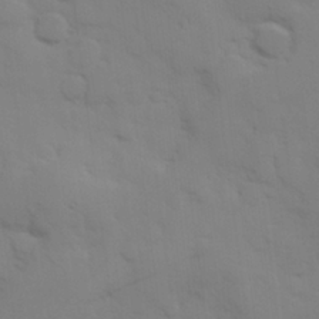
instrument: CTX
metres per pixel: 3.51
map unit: Hve
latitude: 25.9528
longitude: 148.1606
